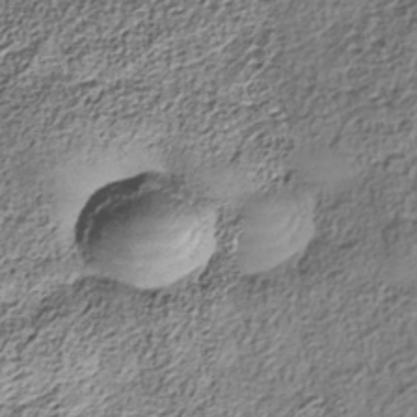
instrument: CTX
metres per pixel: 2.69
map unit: Nhe
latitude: -38.6897
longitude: -147.3860
